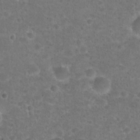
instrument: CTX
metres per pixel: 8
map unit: Hto
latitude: 22.2522
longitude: -48.3845
